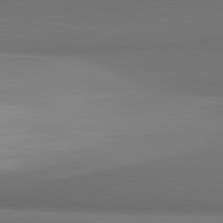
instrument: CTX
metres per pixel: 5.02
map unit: lApd
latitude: 81.5182
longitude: 154.7274
